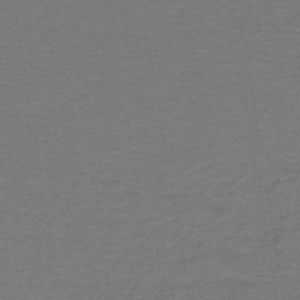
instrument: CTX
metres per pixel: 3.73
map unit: lHb
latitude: -43.1998
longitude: 53.8233
